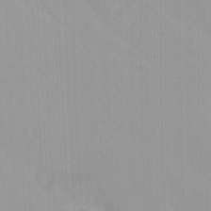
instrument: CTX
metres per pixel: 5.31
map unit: Ave
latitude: 22.9514
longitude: -136.6302
